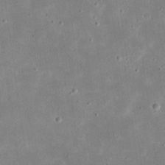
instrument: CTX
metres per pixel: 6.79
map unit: eHh
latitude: 21.5749
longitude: -67.8016
